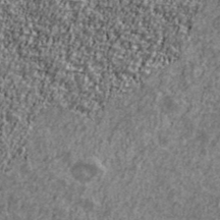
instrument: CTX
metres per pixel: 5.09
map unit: Ave
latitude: 41.3292
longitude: -111.7261
